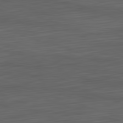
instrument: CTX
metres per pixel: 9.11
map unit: Hpe
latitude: -82.6329
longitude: 11.4077
